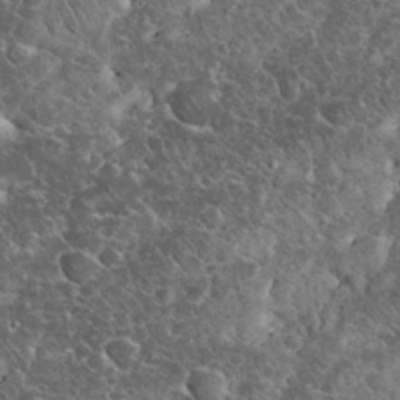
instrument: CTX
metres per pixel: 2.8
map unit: eHh
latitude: 33.6883
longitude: -65.4804
